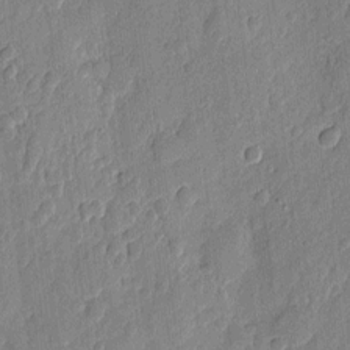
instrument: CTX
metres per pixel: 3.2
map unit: eHh
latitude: 6.9892
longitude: -73.2537
